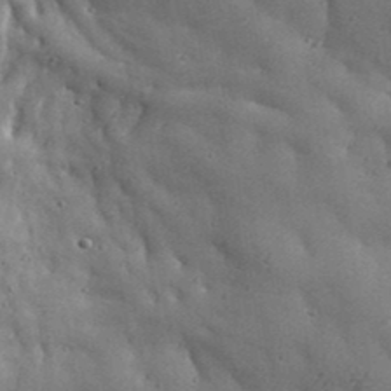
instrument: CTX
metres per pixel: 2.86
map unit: Aa
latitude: 33.8394
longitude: -134.9324
